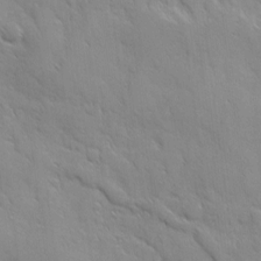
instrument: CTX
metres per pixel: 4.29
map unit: Ave
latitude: 10.0444
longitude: -103.4804
